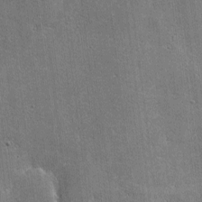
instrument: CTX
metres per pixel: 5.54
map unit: lHvf
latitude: -9.1809
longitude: -101.1403
